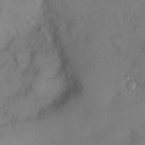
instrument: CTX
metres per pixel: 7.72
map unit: Ht
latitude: 0.8002
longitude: -13.9150
